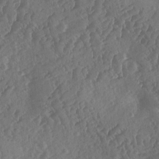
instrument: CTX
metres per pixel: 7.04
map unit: Ave
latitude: -9.6911
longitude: -118.8002
